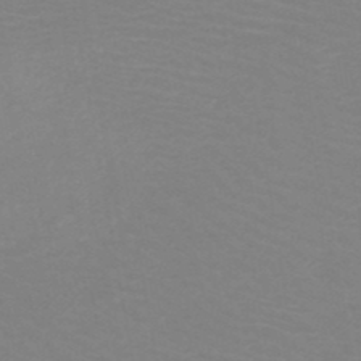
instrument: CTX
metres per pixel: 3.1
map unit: HNb
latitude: -48.6330
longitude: -46.4601
